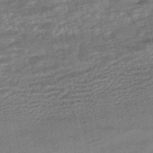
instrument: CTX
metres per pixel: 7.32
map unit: HNhu
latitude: -45.9178
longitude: 102.7085
